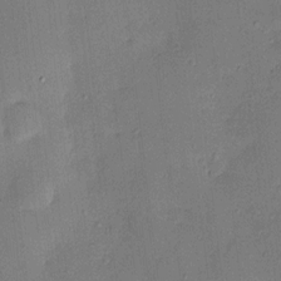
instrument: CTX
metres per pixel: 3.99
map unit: HNhu
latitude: 6.6113
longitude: 15.4833
